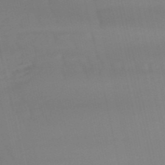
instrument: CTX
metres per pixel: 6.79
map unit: lHb
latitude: -49.5777
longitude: 76.2550
